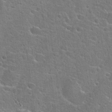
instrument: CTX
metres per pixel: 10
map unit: Hto
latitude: 22.8569
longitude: -44.8569
